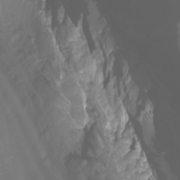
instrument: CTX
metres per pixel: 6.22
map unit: Nhu
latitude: -10.2739
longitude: -69.0647
